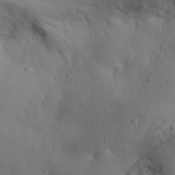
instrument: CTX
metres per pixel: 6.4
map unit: Aa
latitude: 30.9892
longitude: -143.6316
